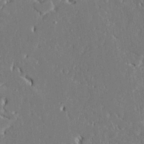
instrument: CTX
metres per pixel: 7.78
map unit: Ave
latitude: 23.3104
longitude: -129.4048
